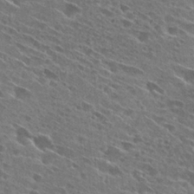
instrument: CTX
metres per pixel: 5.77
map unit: Hto
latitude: 27.6316
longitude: -44.5546
